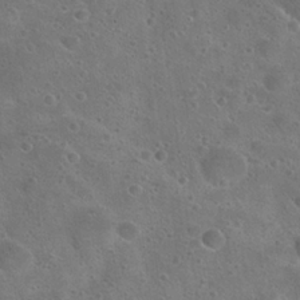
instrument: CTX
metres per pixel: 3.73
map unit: Hto
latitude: 23.1403
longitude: -48.7057
